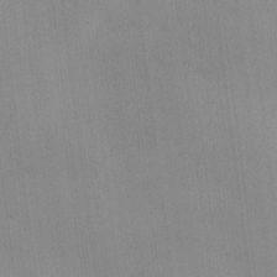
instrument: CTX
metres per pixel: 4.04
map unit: Ave
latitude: -9.9556
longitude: -122.8758
